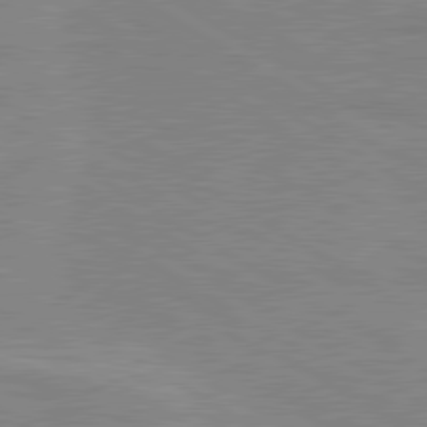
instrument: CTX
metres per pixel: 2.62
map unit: lApd
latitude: 80.2711
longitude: 123.1242
